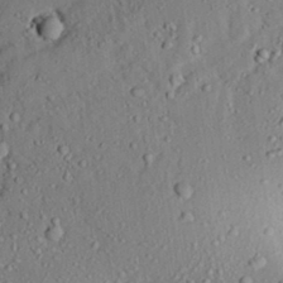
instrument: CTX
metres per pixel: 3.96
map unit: Aa
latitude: 31.4427
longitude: -134.1200
